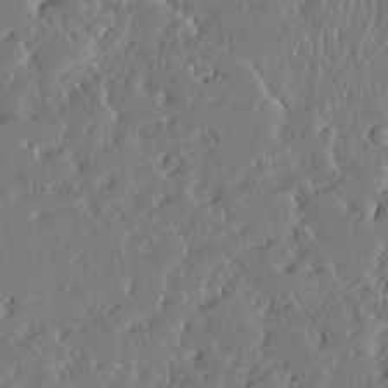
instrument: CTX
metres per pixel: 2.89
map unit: Aa
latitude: 12.3656
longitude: -126.7813
